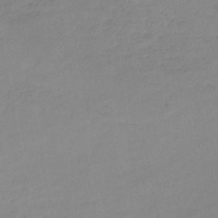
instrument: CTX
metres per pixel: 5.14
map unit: HNb
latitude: -46.2928
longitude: -35.4426
